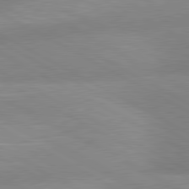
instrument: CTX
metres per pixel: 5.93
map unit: lApd
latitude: 80.7813
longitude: 125.4265
